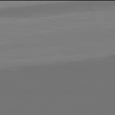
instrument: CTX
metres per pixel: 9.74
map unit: Hpe
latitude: 77.9906
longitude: -142.7813
